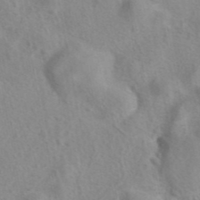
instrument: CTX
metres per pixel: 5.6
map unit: eAb
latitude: 41.4048
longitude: 105.2187
